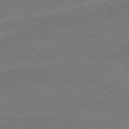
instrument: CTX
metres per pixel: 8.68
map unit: lApd
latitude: 80.8380
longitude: 168.9919
